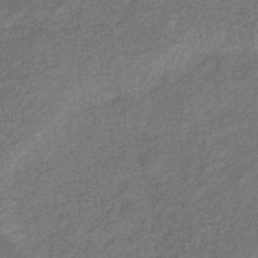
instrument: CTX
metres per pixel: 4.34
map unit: eHb
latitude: -39.9745
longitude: 80.1606
